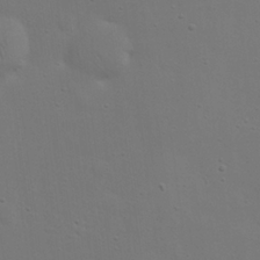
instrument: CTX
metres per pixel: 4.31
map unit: eHh
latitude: 23.8772
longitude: -69.2537
